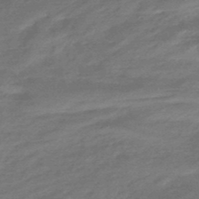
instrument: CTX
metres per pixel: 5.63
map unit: HNhu
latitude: -47.1620
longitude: 90.2362
